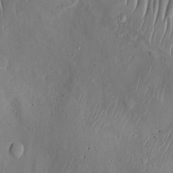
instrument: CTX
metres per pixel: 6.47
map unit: Ht
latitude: -3.9745
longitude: -14.3279
